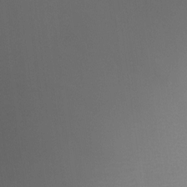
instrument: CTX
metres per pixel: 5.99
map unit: HNhu
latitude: 7.4048
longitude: 10.6708
